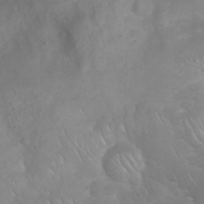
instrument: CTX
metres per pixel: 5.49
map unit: eHh
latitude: 24.7813
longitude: -63.8773
